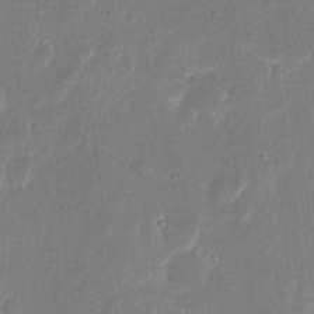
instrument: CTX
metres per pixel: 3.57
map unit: eHh
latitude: 11.5182
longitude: -70.0633
